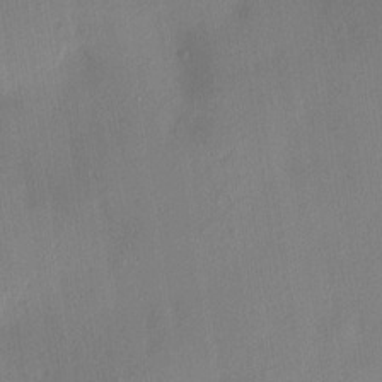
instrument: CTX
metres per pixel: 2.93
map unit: HNhu
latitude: 13.2915
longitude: 12.3873
